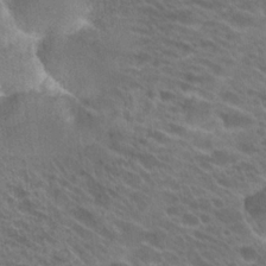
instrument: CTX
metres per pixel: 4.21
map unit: Hto
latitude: 22.7057
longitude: -37.6883
